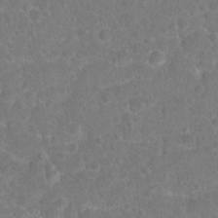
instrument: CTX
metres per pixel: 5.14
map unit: Hto
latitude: 17.3671
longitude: -41.7071
